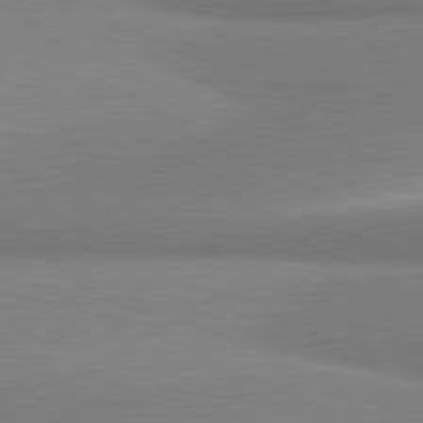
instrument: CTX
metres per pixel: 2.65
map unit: lApd
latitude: 81.0458
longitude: 165.8045
